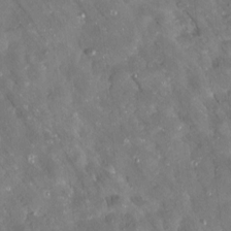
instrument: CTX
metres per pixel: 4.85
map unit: Htu
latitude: 1.7260
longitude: 142.5384
